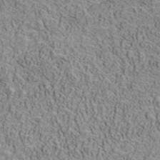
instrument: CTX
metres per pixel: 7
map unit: ANa
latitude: 41.5560
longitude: 32.4440
